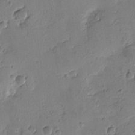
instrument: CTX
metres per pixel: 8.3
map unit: Htu
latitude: -3.5588
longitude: -176.4601
